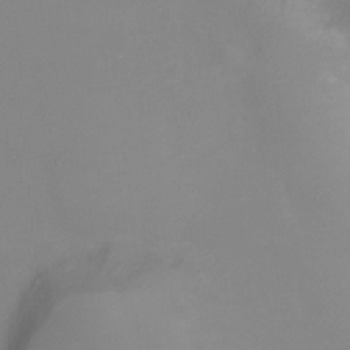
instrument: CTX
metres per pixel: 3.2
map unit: Ht
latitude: -0.9542
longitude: -33.6883
